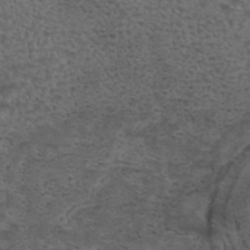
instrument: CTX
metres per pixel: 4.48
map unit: eAb
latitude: 43.6505
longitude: 103.7289
